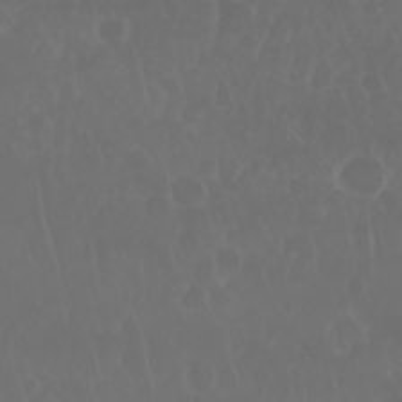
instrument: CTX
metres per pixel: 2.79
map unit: Nhu
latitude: 28.8569
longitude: -64.1956
